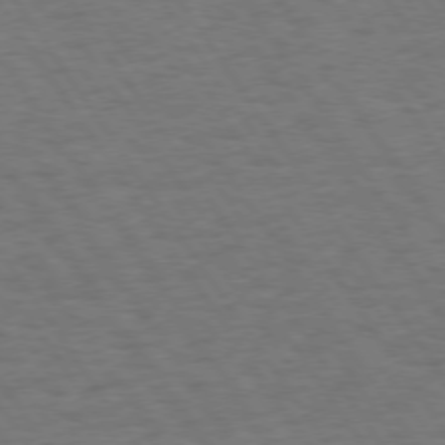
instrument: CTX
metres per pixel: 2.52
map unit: Hpe
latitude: 73.7639
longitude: -140.7246
